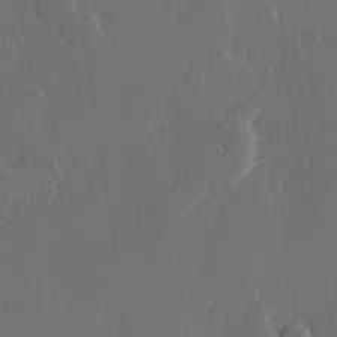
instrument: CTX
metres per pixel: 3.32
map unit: Hve
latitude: 22.3467
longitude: 146.7652
